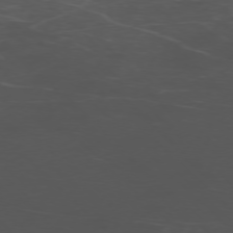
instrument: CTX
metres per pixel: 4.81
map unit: Ap
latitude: -76.2550
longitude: -67.7638
